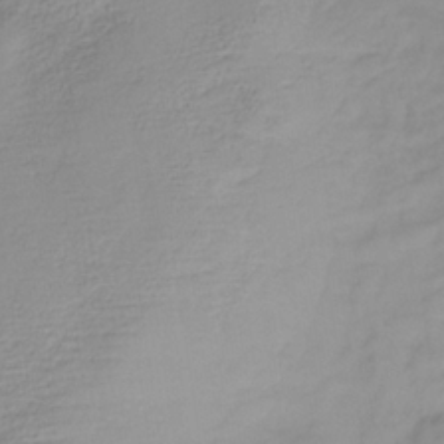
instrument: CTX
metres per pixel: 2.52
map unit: HNb
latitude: -34.0661
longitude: 64.1039
